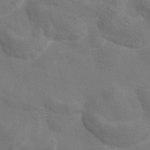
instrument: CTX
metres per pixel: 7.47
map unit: eAb
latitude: 45.1970
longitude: 125.4643
